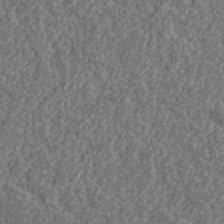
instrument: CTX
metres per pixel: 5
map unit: lHvf
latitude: 37.8206
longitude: -89.6883
